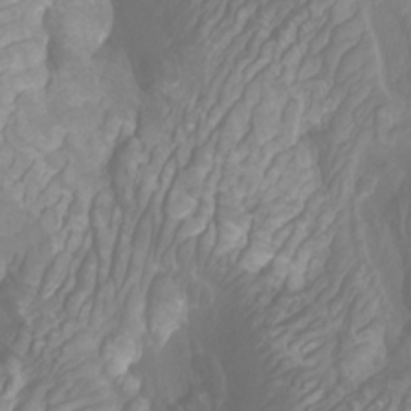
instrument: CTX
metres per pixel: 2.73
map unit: Htu
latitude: -10.4062
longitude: -74.4979
